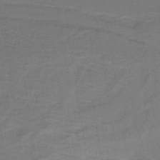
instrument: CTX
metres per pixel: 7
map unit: lHb
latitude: -38.3495
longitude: 57.8800
